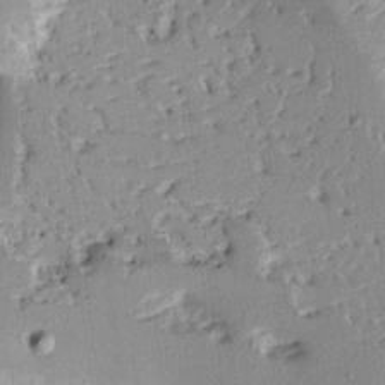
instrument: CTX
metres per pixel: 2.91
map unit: Ave
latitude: 13.2915
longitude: -138.4412
